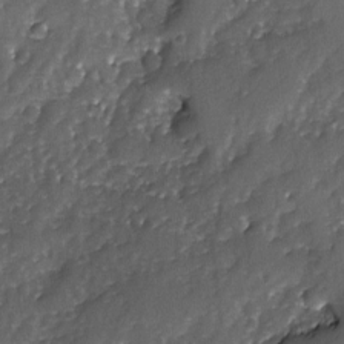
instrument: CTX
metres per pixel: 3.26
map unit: Ave
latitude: -7.5966
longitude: -117.8394
